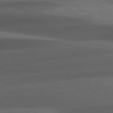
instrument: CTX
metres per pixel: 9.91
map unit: Hpe
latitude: 79.0837
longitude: -128.6301
